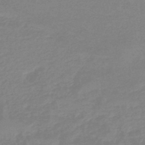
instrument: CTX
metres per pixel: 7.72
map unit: eHb
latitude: -45.1809
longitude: 84.3117
